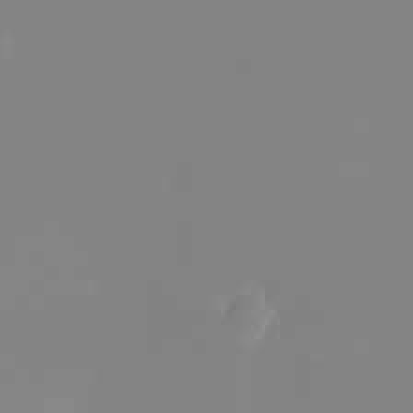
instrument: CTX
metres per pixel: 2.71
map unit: Nhu
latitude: -6.3117
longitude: -84.7624
